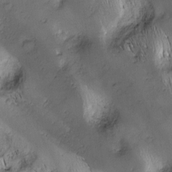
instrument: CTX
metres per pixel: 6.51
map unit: Nhu
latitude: -7.5966
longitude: -152.1389
